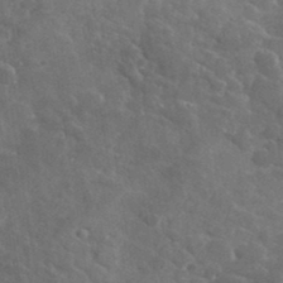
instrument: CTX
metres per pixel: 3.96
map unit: lHvf
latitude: 36.8758
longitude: -89.8395
